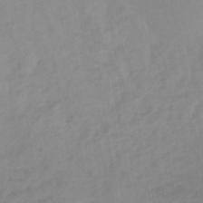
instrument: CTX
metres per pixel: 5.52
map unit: eHb
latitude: -45.5777
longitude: 85.0486
